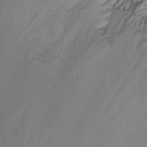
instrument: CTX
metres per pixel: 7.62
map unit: Ht
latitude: -14.3873
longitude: -52.8758
